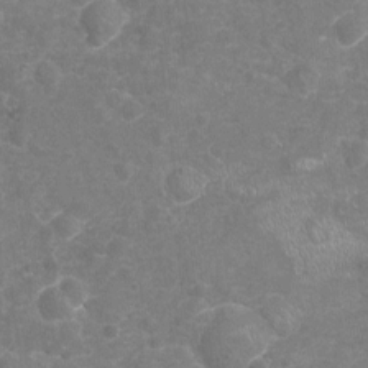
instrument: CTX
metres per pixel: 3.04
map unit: Nhu
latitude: -18.0283
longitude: -56.9513
